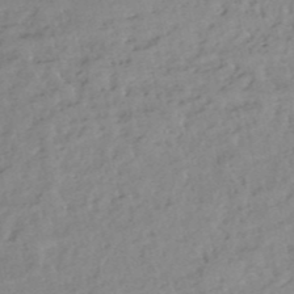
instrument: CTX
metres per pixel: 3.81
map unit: eHh
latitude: -52.2361
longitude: -24.3278
